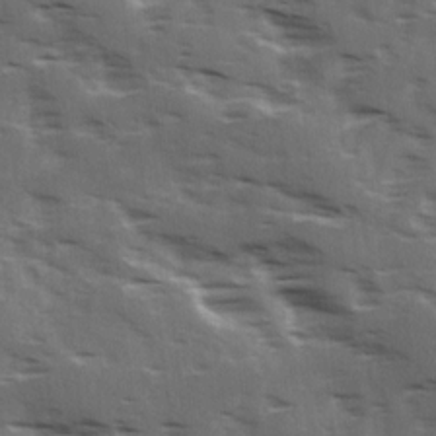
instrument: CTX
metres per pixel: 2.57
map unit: Ave
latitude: 18.6490
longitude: -130.8569
